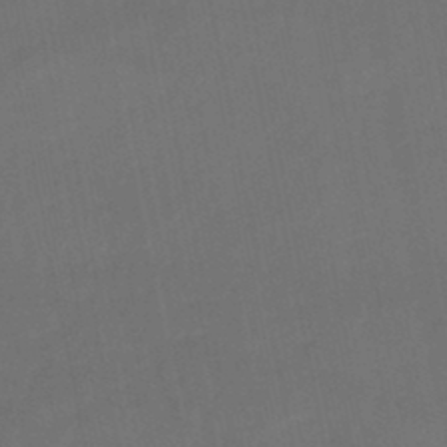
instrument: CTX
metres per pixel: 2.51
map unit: lHb
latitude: -45.9745
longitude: 61.0298
